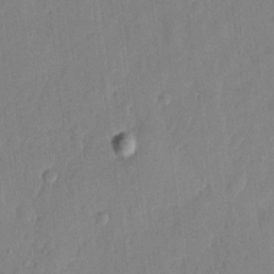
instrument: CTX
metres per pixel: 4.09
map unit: eHh
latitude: 5.8394
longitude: -72.7058
